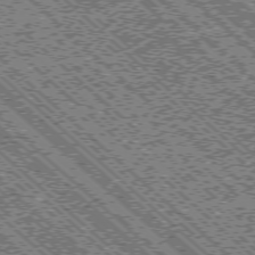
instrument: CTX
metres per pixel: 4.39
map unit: Ap
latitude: -76.1606
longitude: -96.0255
